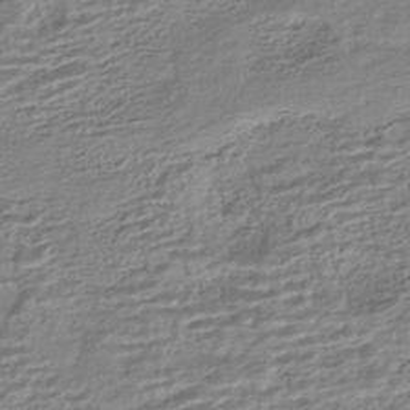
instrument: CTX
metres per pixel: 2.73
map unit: HNhu
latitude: -44.5574
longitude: 101.1431
